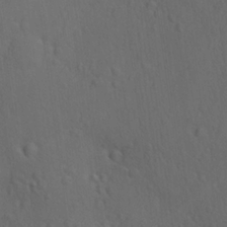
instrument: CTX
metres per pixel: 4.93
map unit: Ave
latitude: -8.4440
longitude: -121.2348
